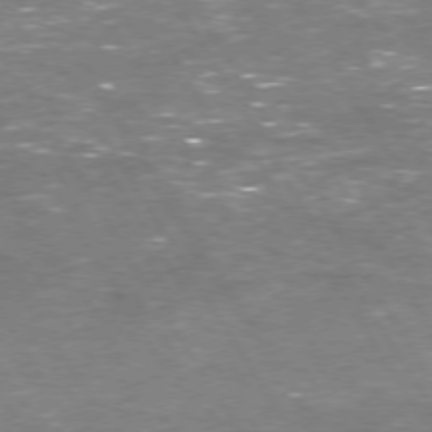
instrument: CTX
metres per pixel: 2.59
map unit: Hpe
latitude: 73.1970
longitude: -124.2333
